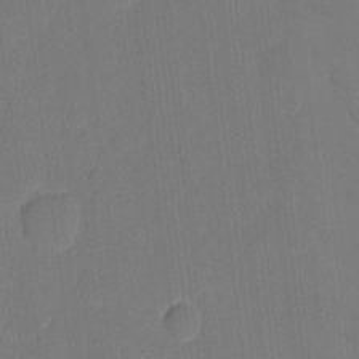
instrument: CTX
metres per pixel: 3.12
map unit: eHh
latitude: 4.8191
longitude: -67.3292
